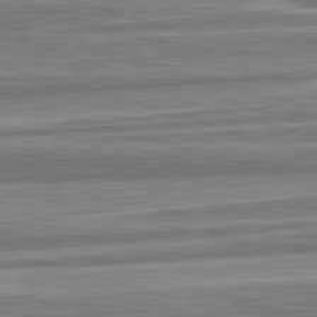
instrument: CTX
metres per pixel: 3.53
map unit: lApd
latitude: 82.8946
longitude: 166.9353
